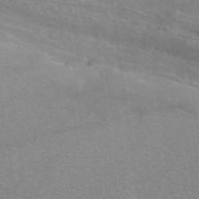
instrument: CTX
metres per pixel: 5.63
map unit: eAb
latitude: 47.9150
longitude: 115.2187
